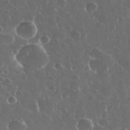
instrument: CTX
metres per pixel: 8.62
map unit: eHh
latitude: 33.6883
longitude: -59.8961
